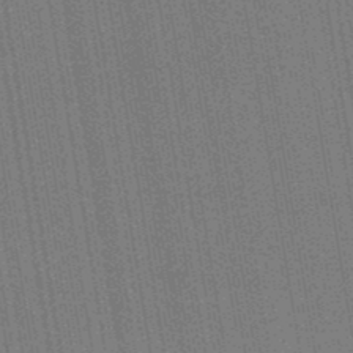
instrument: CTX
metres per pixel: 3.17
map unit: lHb
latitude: -47.8800
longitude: 74.5007
